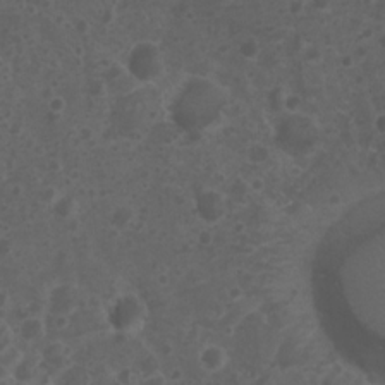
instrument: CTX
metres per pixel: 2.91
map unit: Nhu
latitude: 3.4048
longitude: -14.8947
